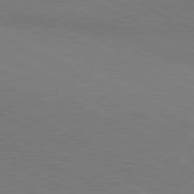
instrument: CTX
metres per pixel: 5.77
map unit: lApd
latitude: 80.9892
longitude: 148.3496
